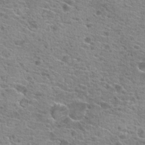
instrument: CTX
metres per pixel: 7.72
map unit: Hto
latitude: 21.1592
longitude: -41.8205
